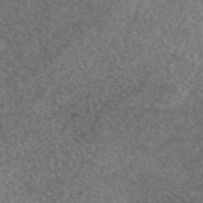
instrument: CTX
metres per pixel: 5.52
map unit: eAb
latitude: 46.9325
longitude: 107.5777
